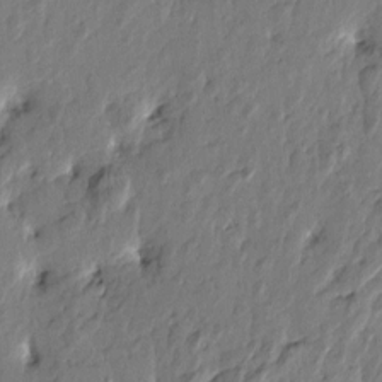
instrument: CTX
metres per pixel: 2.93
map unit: Htu
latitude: -2.2550
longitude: -179.6883
